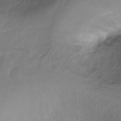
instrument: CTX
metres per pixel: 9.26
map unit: Ht
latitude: -16.0850
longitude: -42.3467
